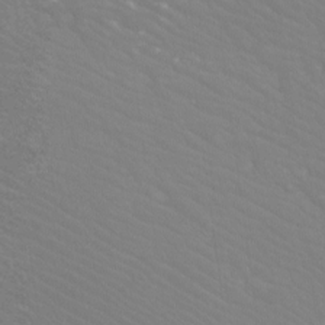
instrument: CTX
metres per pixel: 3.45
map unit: Htu
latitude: -12.2551
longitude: -71.4993
